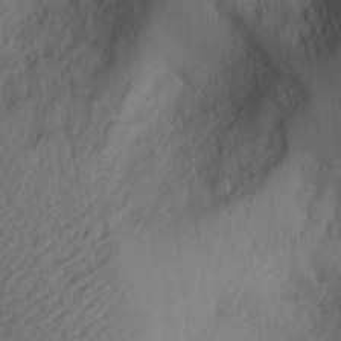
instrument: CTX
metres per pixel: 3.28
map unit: Aa
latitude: 29.1970
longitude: -146.1389
